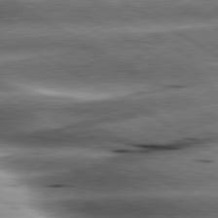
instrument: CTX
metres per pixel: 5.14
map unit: lApd
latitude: 80.4979
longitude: -142.6491
